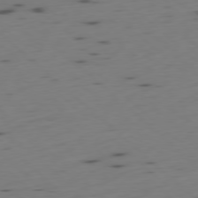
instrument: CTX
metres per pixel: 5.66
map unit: Ap
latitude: -78.4440
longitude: -61.7827
